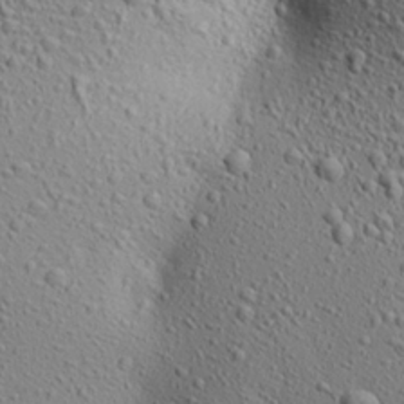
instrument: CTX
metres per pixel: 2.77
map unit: Aa
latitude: 23.1214
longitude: -143.7450
